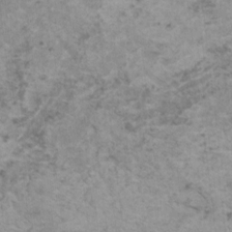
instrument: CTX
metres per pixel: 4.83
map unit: HNhu
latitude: 1.2159
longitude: 3.6344
